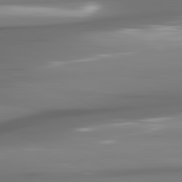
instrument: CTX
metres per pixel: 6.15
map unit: lApd
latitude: 81.4804
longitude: -142.7057
